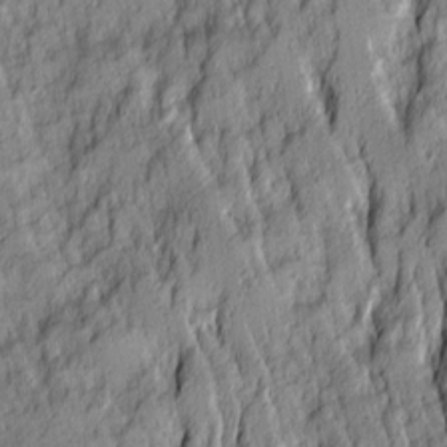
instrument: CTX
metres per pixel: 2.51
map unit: Ave
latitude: 14.2334
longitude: -132.4034
